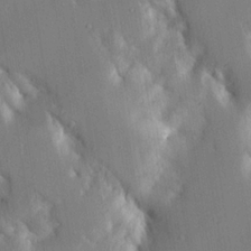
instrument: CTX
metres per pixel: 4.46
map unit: Aa
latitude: 16.6679
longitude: -149.4615
